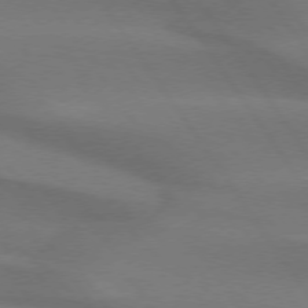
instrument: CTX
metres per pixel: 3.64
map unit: lApd
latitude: 74.1011
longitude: -63.3293
